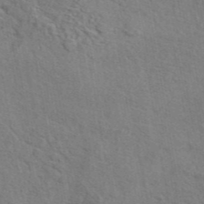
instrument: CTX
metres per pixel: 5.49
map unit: eAb
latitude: 43.4993
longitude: 113.0298
